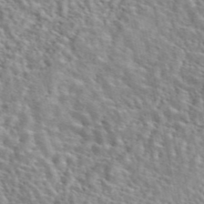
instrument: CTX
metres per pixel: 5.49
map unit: eAb
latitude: 45.2159
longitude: 113.5966
